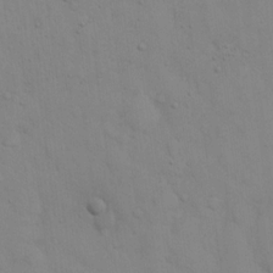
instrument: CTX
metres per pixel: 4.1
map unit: eHh
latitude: 16.0822
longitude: -62.8380
